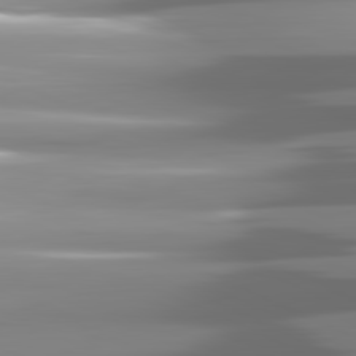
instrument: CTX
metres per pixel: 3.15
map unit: lApd
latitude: 81.6694
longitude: -140.9891
